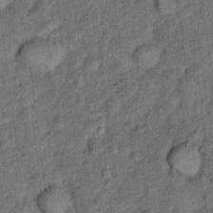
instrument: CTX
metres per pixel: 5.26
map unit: Ht
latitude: 9.0836
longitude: -38.7246
